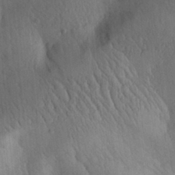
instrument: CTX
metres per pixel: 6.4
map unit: Aa
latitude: 30.7813
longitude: -144.4979
